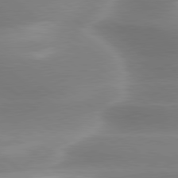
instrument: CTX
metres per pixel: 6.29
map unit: lApd
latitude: 79.7450
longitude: -117.1025
